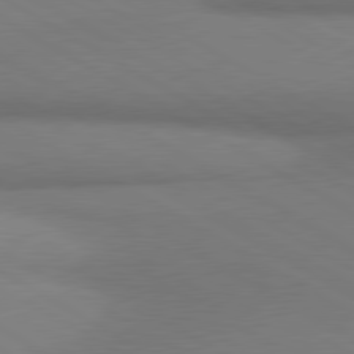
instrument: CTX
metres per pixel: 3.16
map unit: lApd
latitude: 80.4601
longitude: 163.9367
